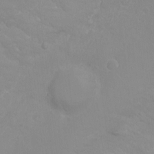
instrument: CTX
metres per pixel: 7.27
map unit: Hto
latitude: -10.8408
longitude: -37.2915
